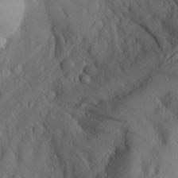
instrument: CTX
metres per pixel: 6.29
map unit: Aa
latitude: 26.8002
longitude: -147.5749
